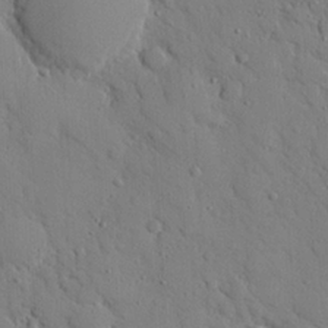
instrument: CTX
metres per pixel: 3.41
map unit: eHh
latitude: 25.7260
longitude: -78.4790
